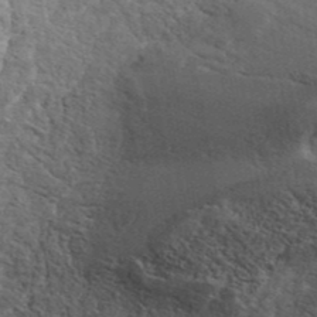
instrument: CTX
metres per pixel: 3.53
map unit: ANa
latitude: 42.1956
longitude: 51.2942
